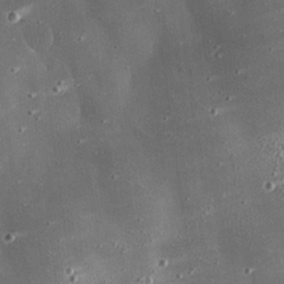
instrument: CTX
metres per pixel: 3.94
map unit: eHh
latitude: 24.4034
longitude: -89.8584
